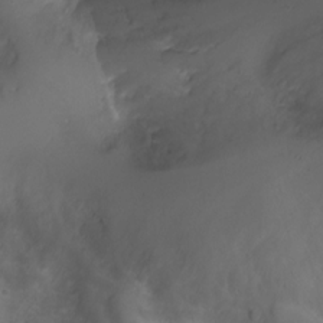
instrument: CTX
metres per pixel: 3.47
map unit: Ht
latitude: -3.4265
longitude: -18.3278
